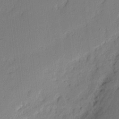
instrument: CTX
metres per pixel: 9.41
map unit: eHh
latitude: 2.6301
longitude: -77.0458
